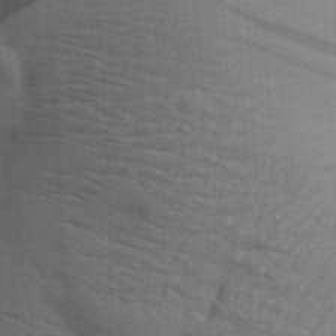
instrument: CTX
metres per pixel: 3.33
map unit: Aa
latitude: 30.6302
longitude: -135.2915
